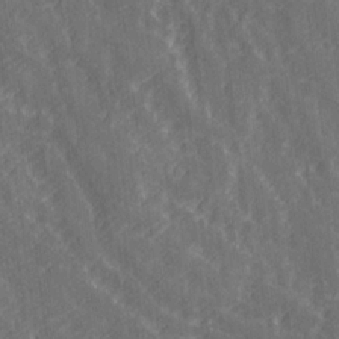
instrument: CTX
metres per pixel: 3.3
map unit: Ave
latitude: 20.7624
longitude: -133.9150
